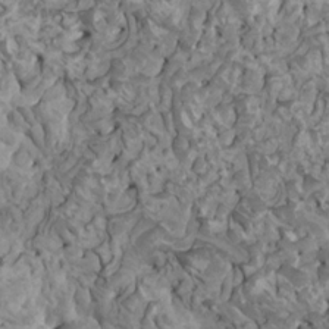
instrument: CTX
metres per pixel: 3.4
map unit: HNhu
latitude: 6.4412
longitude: -1.2159
